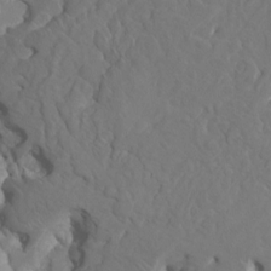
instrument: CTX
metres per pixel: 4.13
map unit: HNhu
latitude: 7.1970
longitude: -6.3656
